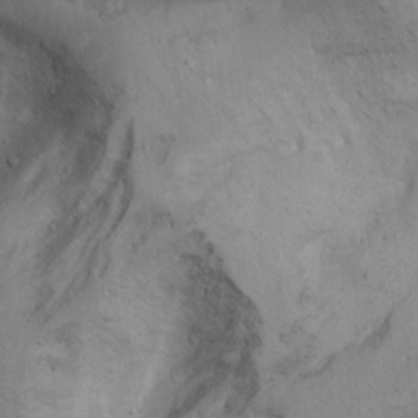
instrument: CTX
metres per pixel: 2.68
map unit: Aa
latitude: -3.3509
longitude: -73.6127
